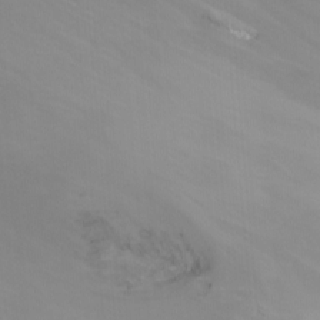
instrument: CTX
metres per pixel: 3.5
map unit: Nhu
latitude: -8.7085
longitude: -52.1389
